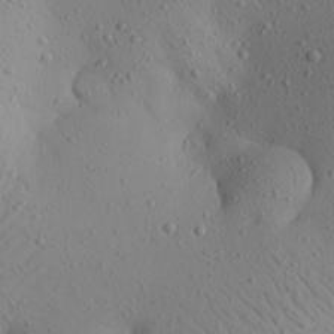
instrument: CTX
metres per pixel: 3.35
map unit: Aa
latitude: 22.4034
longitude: -144.1389
